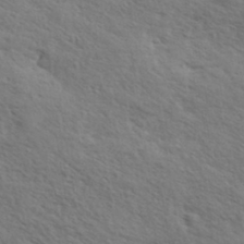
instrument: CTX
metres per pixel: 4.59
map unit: eHh
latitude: 35.8772
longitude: -139.9717
